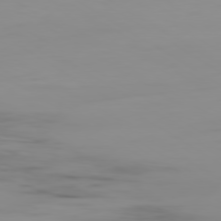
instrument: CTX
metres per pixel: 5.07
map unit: Ap
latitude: -79.8233
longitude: -78.1767
